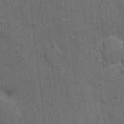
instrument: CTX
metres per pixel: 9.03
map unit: Nhu
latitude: 2.1766
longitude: -16.4412
